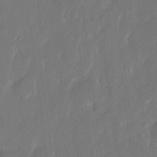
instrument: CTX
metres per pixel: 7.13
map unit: eHh
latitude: 13.0270
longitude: -70.8569
